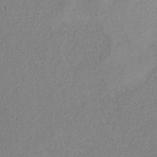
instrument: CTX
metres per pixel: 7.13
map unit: HNb
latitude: -33.6155
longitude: 55.2943
